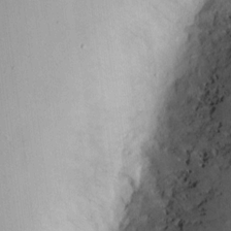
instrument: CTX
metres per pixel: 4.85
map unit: eHh
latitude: 11.3860
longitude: -71.6316
